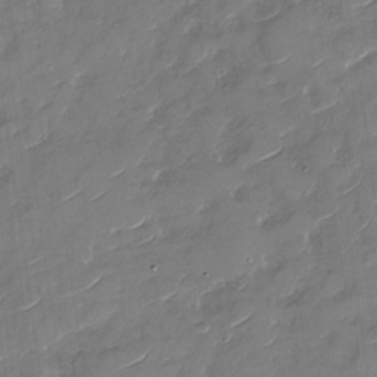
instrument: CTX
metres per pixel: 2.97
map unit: Nhu
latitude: -29.4266
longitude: -73.2348
